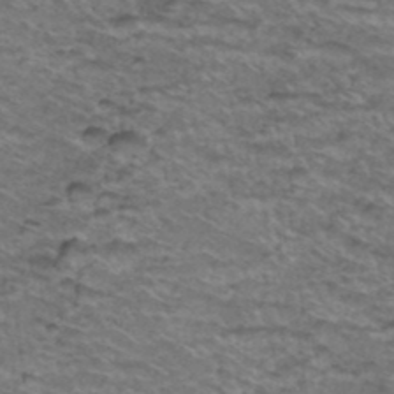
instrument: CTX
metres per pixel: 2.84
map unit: Hto
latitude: 38.1956
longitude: -44.3845
